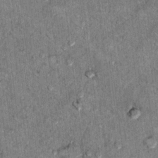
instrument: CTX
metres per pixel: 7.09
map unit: Hto
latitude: 10.3656
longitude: -36.3845
